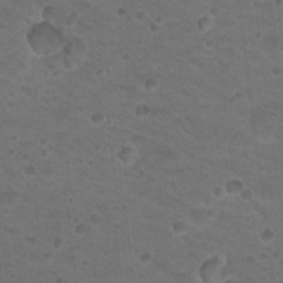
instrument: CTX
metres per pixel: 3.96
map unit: Nhu
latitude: 17.8772
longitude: -32.5924
